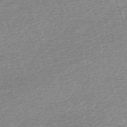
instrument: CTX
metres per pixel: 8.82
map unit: eHh
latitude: -62.3117
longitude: 53.9556
